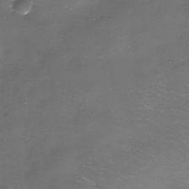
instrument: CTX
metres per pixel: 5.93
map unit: Nhe
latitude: -35.3321
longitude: -90.0633
